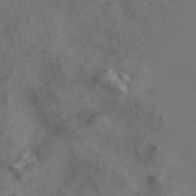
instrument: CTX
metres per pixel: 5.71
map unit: ANa
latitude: 44.1011
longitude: 29.1053
